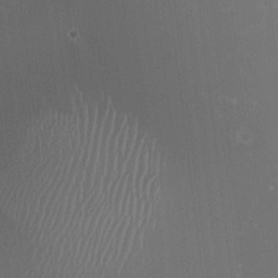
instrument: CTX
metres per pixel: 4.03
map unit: HNhu
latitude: -2.4062
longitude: -6.6868
